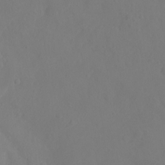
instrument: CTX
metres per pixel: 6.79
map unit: Ht
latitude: -5.4643
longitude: -26.7813
